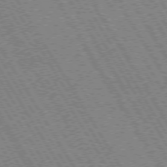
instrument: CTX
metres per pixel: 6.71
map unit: Hpe
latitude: 73.1781
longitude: -144.0822
